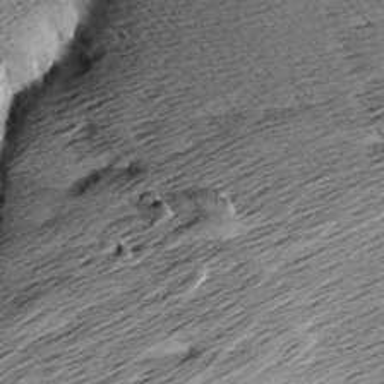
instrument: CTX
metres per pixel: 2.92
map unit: Aa
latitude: 8.1578
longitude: -140.4790
